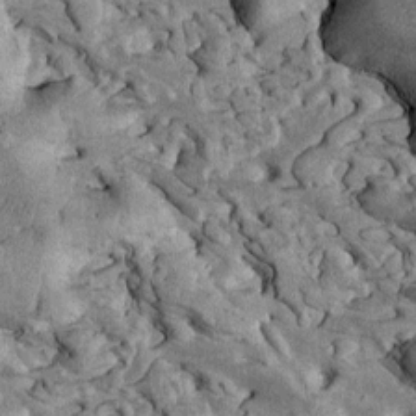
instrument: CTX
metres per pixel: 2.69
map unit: Htu
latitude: -1.7100
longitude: 149.1809
